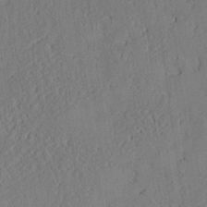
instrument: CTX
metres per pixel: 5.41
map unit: Aa
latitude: 25.1403
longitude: -133.4238
